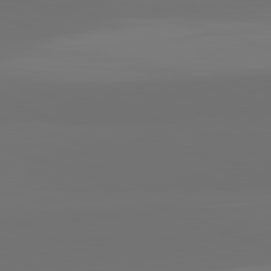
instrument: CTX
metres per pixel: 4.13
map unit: lApd
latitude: 82.3089
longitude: 155.8423
